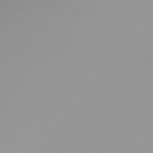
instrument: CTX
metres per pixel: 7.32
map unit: Hpe
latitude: 77.2348
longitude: -139.6883
